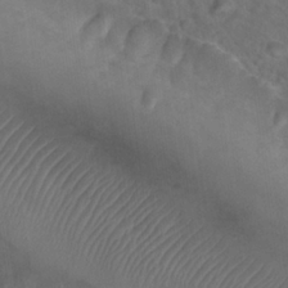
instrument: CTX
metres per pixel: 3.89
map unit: Hto
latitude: 23.7261
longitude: -51.0080
